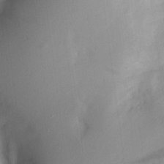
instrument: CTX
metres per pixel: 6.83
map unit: Aa
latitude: 20.1767
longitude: -144.9702
